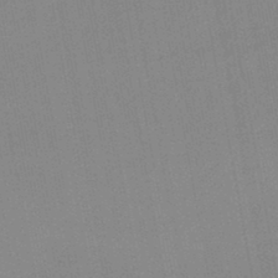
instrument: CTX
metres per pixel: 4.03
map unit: lHb
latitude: -44.3684
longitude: 63.4265
